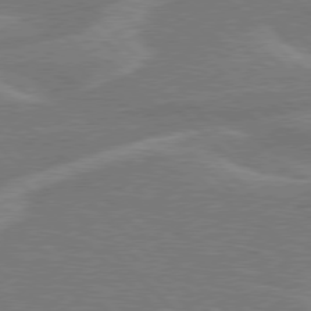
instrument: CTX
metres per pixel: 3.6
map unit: Hpe
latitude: 77.4804
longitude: -151.4993
